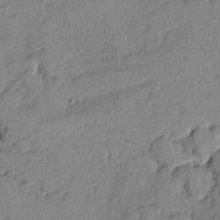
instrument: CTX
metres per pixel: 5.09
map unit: lAvf
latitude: -2.7841
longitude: -105.4427
